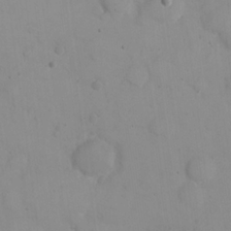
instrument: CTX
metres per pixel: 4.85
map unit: eHh
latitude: 22.8002
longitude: -59.5371
